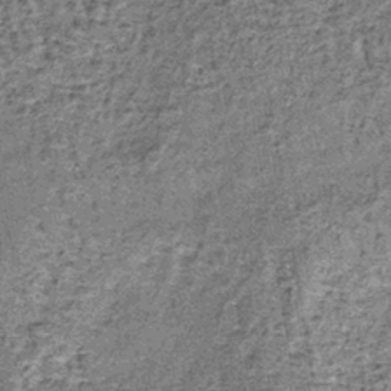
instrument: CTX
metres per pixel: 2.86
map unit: lHb
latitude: -38.7652
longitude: 64.1039
